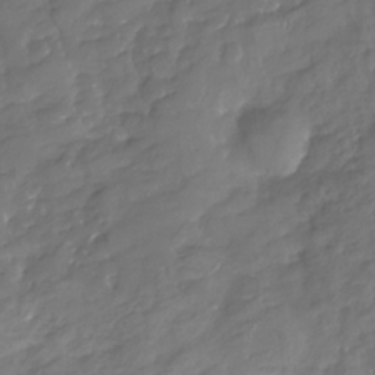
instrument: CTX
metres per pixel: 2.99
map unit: Nhu
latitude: -23.2376
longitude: -56.5545
